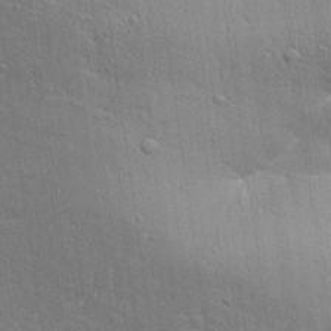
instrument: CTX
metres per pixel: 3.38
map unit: Aa
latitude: 27.4427
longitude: -129.9150
